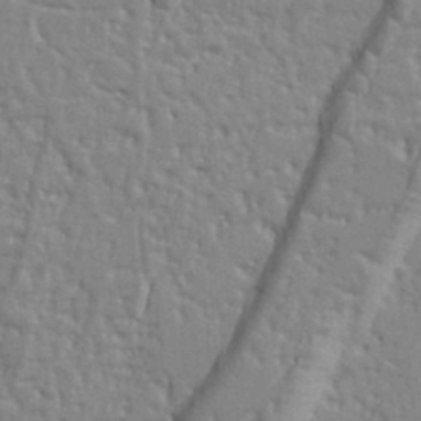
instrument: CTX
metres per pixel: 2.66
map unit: Ht
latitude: 9.1781
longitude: -76.8758
